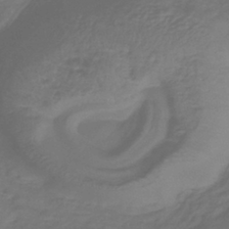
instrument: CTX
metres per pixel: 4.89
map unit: lHb
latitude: -38.5952
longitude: 72.3117
